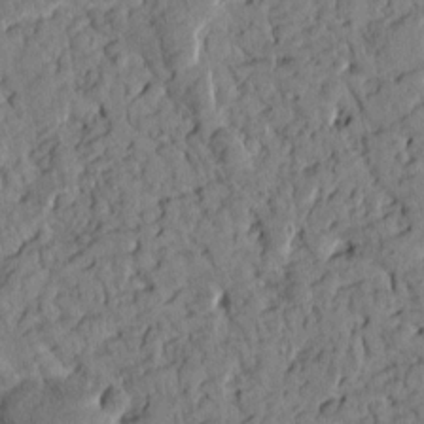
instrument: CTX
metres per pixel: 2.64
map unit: Htu
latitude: 0.9891
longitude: 177.0298
